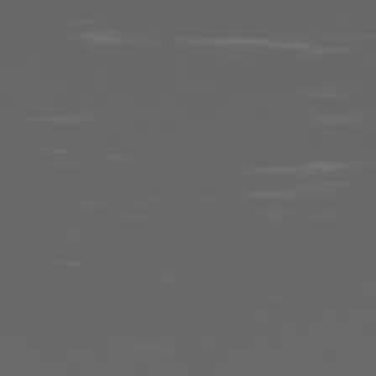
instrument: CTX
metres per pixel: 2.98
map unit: Ap
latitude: -80.1795
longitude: -54.1578
